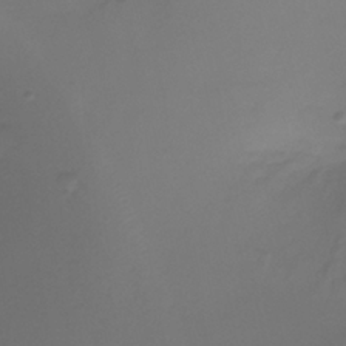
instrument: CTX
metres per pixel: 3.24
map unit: Ht
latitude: -1.3132
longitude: -19.5371
